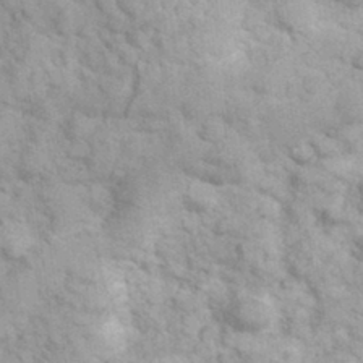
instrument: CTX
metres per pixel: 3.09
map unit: Hve
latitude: 32.1767
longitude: 151.4076
